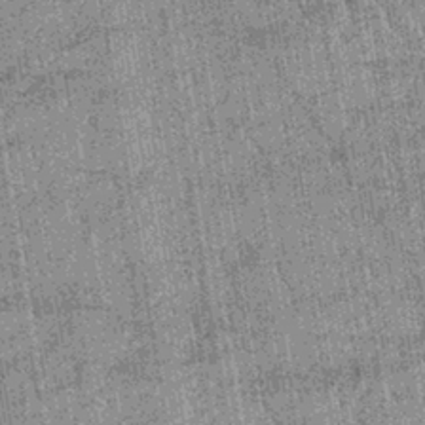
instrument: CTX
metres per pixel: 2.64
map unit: lHb
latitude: -39.6722
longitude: 66.4062
